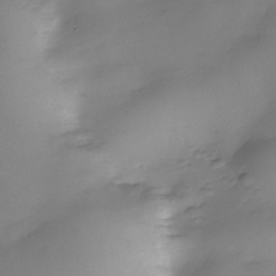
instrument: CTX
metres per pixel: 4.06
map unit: Nhe
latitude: -34.5574
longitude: -144.1389
